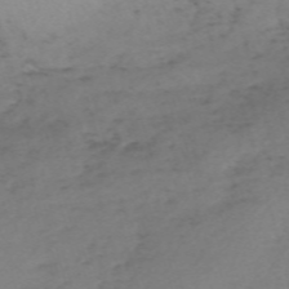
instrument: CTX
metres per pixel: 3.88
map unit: eHh
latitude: -61.4643
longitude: 52.4062
